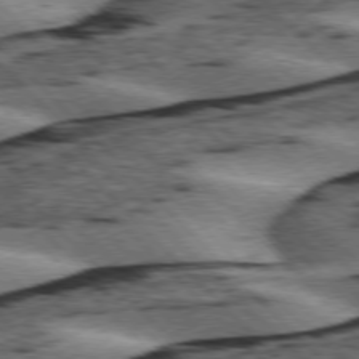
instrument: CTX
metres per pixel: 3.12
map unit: lApd
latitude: 75.8772
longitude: -79.1403
